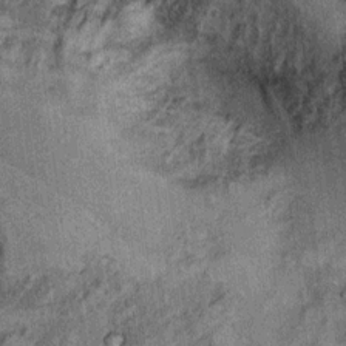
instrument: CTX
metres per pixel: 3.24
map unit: Ht
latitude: 8.9892
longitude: -38.6112
